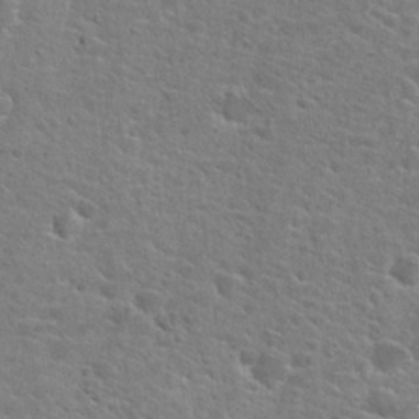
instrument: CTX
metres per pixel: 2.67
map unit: Hto
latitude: 25.2348
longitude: -49.1970
